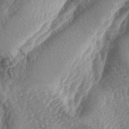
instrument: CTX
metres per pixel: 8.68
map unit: lAa
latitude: -4.2928
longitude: -127.1025
